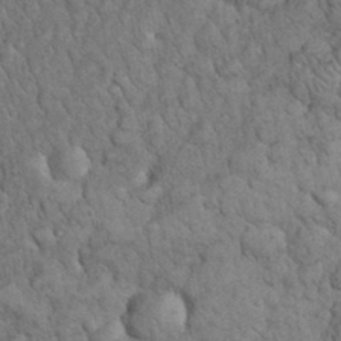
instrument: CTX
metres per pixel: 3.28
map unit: eHh
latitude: 33.0081
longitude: -66.4790
